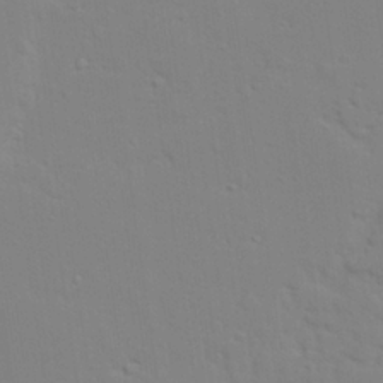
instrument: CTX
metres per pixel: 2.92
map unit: lAvf
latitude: 28.2333
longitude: -109.6505
